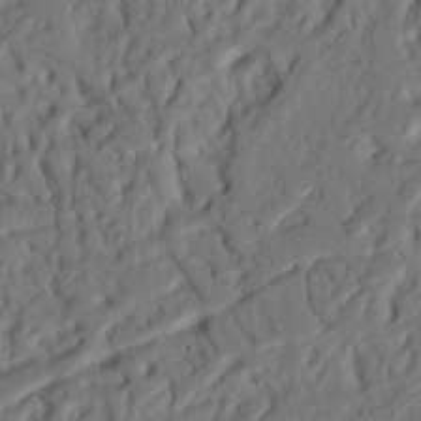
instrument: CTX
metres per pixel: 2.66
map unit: Nhu
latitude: 20.5357
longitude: -77.9339
